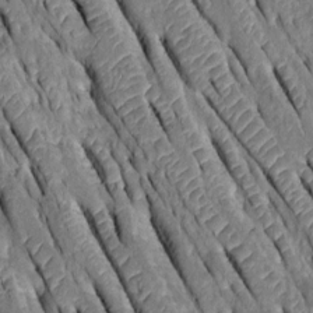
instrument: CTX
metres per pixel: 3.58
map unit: Htu
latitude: -0.2929
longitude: 148.2551
